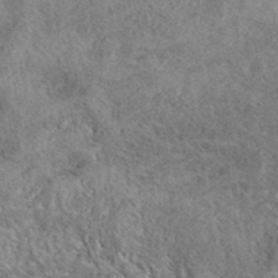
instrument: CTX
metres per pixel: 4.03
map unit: eAb
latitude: 39.3104
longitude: 113.5777
